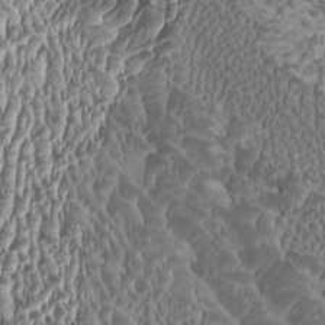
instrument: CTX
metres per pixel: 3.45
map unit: HNhu
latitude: -0.3118
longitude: 1.2376
